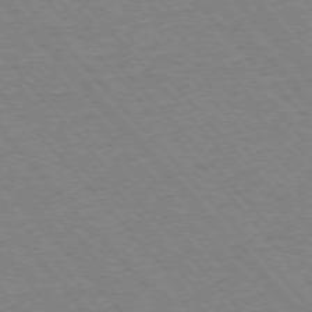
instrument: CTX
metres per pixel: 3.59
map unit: Ap
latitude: -76.5385
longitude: -86.6301
